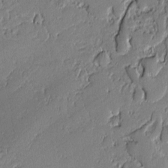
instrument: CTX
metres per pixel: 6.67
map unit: lAvf
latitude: -1.3510
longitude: -108.5734
